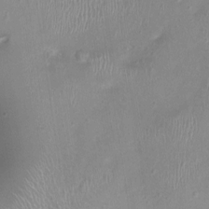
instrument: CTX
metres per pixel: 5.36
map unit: Ht
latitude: -1.5588
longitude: -16.6113
